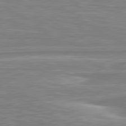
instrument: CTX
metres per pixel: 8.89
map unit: lApd
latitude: 80.5735
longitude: 173.4076
